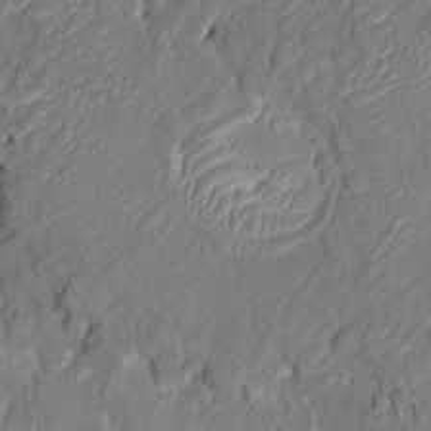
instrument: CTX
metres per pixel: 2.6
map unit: HNhu
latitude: 7.9717
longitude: -5.8583
